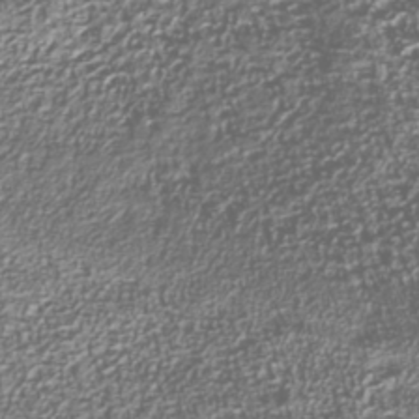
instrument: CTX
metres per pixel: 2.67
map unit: Nhu
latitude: -40.1039
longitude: -82.4978
